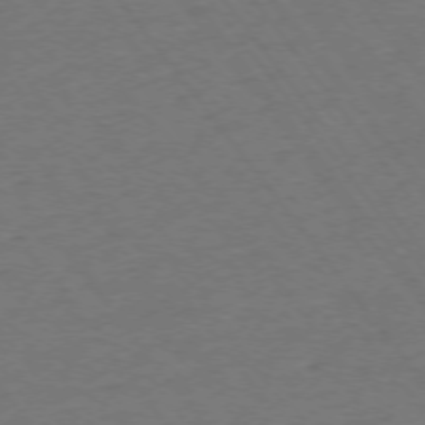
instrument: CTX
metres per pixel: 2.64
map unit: Ap
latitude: -75.3510
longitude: -82.2144
